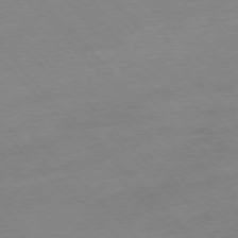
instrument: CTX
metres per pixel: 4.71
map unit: Ap
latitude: -77.1242
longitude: -63.8773
